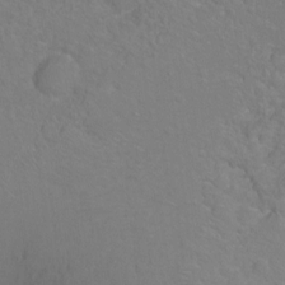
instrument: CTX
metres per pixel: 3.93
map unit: Ht
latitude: -6.6140
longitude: -37.1592
